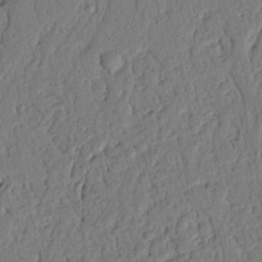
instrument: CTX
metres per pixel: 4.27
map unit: Nhu
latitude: 20.5546
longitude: -78.7247
